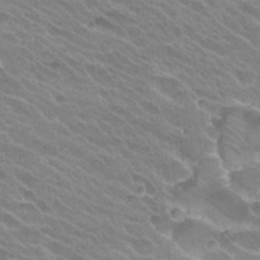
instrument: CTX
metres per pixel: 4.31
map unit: Hto
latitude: 26.1956
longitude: -36.2145
